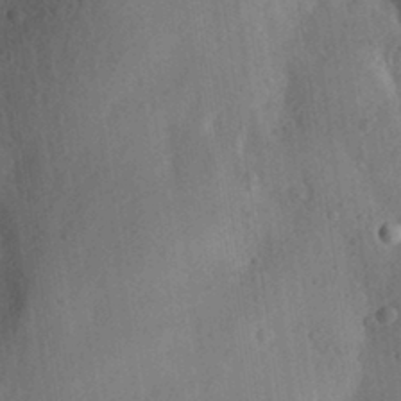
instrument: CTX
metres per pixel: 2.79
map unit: Aa
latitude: 30.0633
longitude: -145.2348
